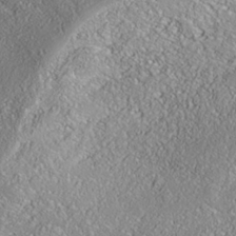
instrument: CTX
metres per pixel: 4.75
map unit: Nhe
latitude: -38.1795
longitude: 138.2740
